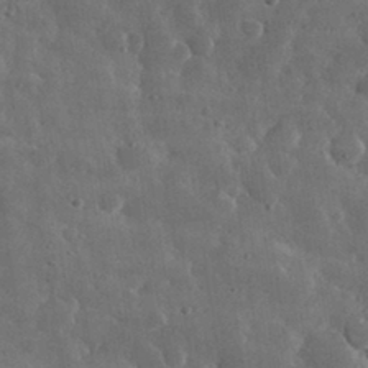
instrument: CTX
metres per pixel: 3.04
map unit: lHvf
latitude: 32.0255
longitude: -88.9892
